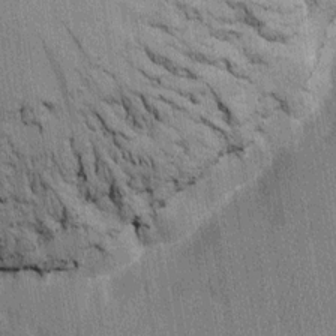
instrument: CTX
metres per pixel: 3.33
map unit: Htu
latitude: -6.3306
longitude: 176.4251
